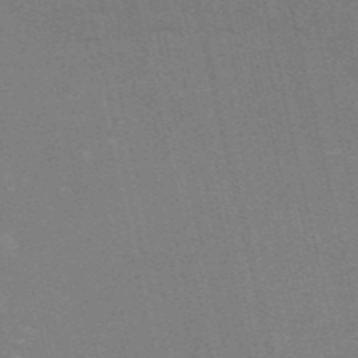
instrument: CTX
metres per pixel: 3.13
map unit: HNb
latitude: -54.3684
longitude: -41.3292
